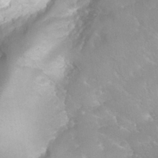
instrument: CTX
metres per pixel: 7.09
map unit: Nhu
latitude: 27.4615
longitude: -63.3671
